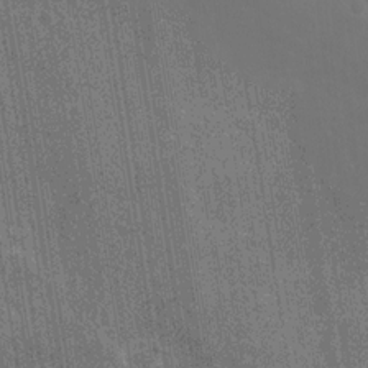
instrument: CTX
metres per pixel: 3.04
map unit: Hto
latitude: -3.6154
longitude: -35.8205
